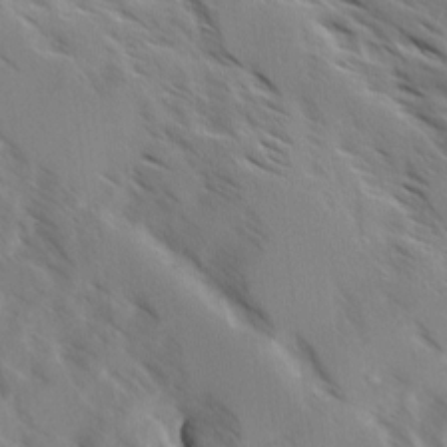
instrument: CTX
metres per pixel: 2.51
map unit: Ave
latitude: -0.2551
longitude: -111.1214
